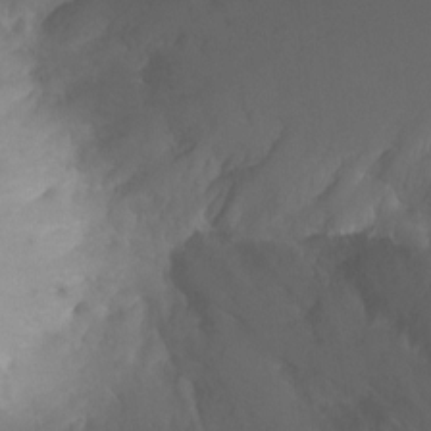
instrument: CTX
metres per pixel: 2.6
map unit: Ht
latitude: 2.2522
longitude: -35.5560
